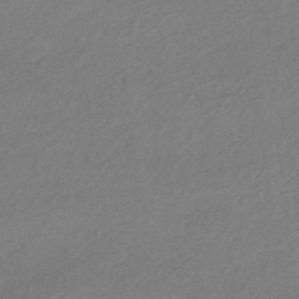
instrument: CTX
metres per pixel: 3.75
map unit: HNhu
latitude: -43.8800
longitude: 95.3320
